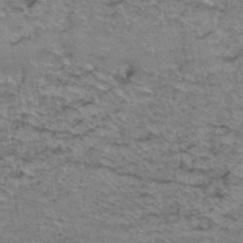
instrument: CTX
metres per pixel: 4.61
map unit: Hto
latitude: 37.7072
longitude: -46.6302
